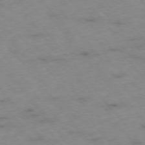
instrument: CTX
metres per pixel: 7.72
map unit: Hpe
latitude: -76.1795
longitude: -18.6679
